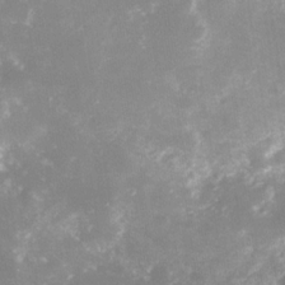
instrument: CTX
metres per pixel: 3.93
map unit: Nhe
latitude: -32.6519
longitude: -116.3089
